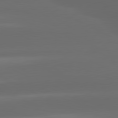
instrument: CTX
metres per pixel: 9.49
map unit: lApd
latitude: 80.6113
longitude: -145.7827
